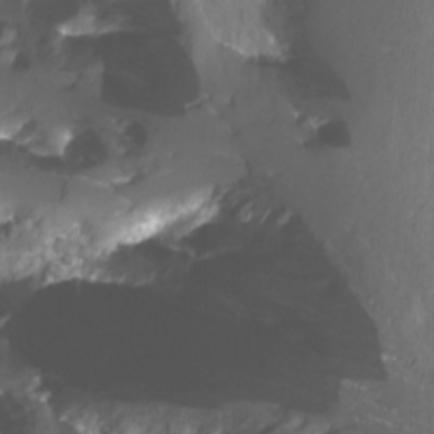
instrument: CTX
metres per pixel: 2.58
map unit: Nhu
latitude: -12.5385
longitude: -60.5357
